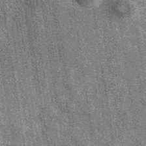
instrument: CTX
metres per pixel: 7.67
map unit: eAb
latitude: 39.3293
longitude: 107.1620
